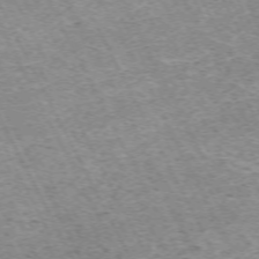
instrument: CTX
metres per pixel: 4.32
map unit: Hpe
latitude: -71.0109
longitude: 11.8989
